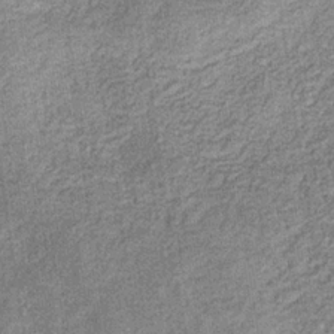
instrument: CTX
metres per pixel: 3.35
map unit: eHb
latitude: -31.8422
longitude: 72.7652
